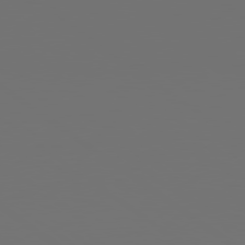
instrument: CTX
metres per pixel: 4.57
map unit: lApd
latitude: 79.7072
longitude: 165.2187
